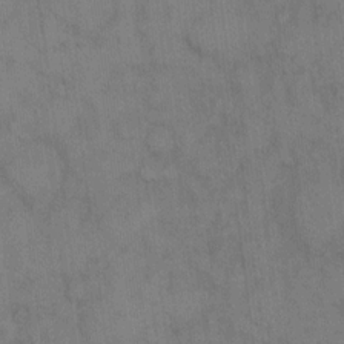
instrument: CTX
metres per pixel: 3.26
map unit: eHh
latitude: 14.2712
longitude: -62.7624
